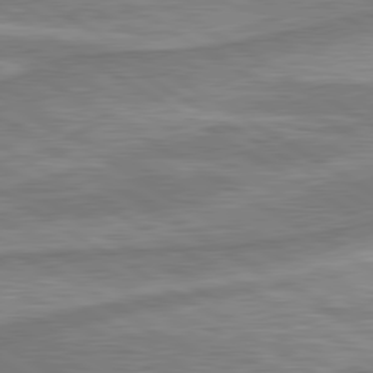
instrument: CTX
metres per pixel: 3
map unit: lApd
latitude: 80.3089
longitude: -177.4426
